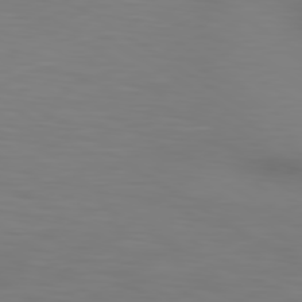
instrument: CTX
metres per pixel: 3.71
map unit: lApd
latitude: 80.2145
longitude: 120.6140
